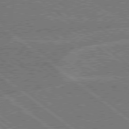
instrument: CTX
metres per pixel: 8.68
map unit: Hpe
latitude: 78.4412
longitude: -160.9136
